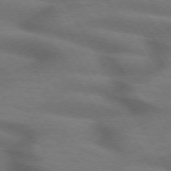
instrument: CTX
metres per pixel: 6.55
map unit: lApd
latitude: 73.1593
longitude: -58.0822
